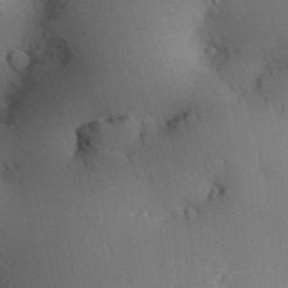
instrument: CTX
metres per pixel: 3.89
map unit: Nve
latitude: -7.7666
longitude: 174.8974
